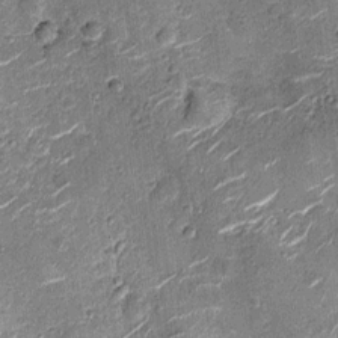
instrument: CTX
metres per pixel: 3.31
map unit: Nhu
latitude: -12.0850
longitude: -21.8205
